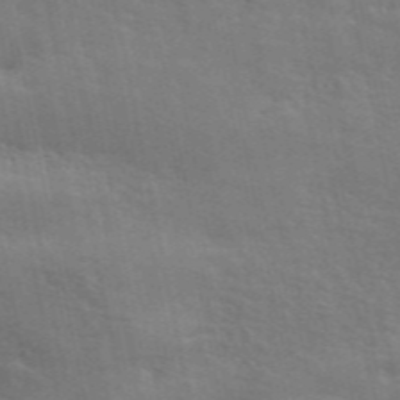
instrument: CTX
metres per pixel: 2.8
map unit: ANa
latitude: 48.8758
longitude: -78.9892
